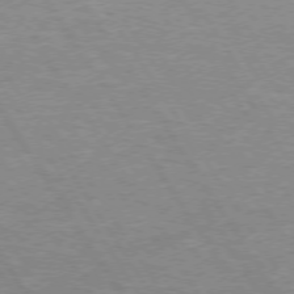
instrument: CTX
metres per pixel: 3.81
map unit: Hpe
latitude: 73.3671
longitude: -143.7639
